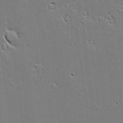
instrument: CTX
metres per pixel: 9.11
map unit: Aa
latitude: 19.4237
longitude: -125.6882
